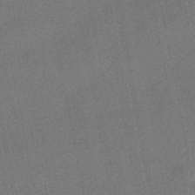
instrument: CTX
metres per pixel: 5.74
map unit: HNhu
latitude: -47.7477
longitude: 99.1620
